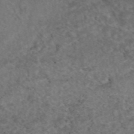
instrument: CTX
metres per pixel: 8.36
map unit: eAb
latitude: 45.4426
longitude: 115.2565
